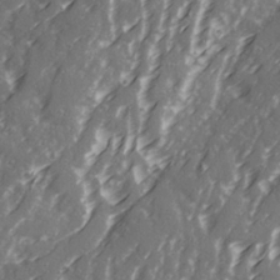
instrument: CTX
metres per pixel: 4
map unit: Ave
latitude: 21.0648
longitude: -131.5183
